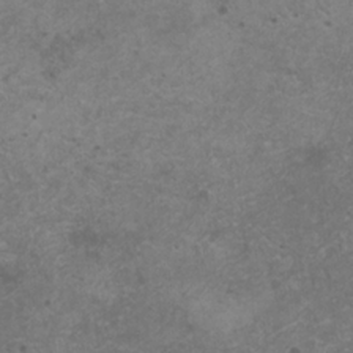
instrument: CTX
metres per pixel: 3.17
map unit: HNhu
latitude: 1.2159
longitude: 3.0864
